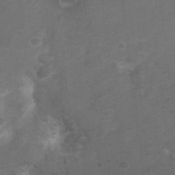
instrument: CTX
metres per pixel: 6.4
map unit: Ht
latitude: 4.4601
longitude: -29.2537
